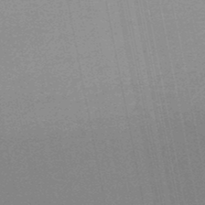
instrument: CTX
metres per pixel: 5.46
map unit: lHb
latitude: -48.3307
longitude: 68.4817
